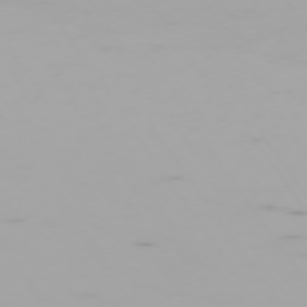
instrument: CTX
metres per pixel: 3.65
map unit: Hpe
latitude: -74.1795
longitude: 5.4454
